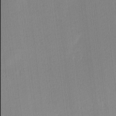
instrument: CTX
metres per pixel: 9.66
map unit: Ave
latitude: 3.4426
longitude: -113.9906
